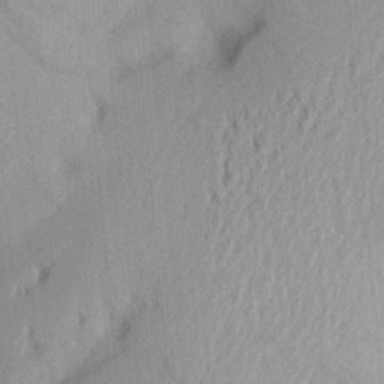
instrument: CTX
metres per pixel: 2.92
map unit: Aa
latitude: 21.3671
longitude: -144.0822
